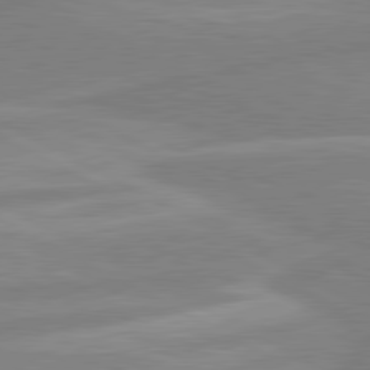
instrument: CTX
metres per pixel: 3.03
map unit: lApd
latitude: 80.6868
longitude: -168.8758
